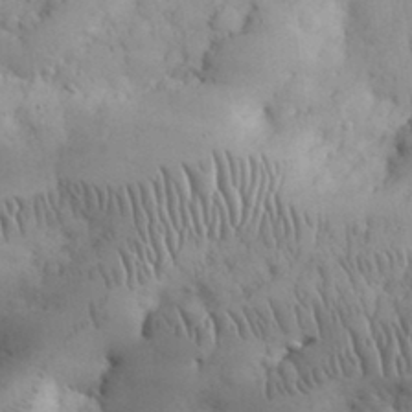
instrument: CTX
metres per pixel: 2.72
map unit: eHh
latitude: 31.9528
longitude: -68.2145
